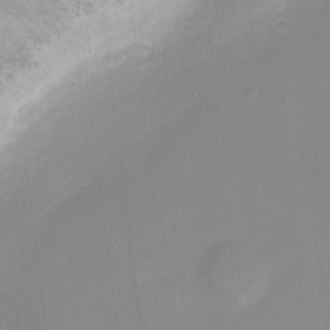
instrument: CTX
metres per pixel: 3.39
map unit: Ht
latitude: -5.6910
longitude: -21.1592
